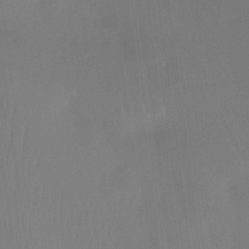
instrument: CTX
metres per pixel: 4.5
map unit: Ht
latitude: -14.8786
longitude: -48.2711
